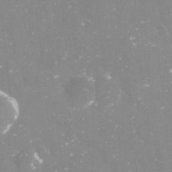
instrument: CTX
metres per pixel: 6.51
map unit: Nve
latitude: -17.8801
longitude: -59.2726
